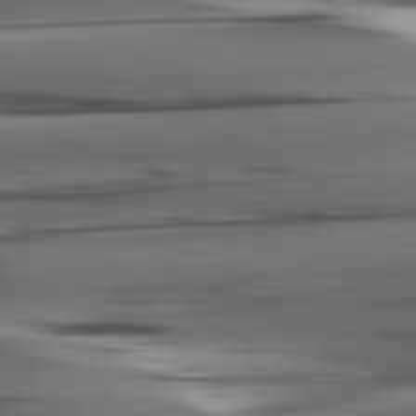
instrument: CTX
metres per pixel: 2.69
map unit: lApd
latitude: 80.8191
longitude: -123.4615
